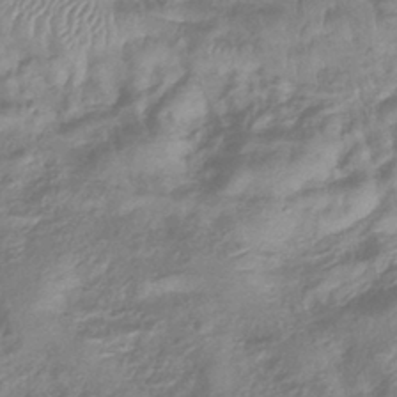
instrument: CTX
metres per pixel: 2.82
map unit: eHb
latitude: -40.1983
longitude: 79.1431
